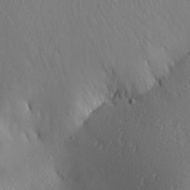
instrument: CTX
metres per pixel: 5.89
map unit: Aa
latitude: 27.5371
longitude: -144.7435
